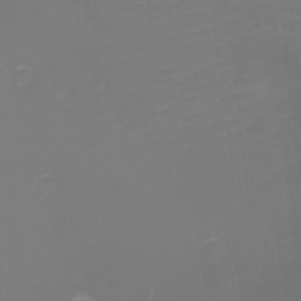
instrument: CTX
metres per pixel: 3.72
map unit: eHh
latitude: -1.1620
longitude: -79.4805
